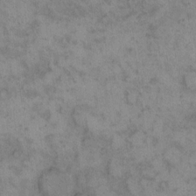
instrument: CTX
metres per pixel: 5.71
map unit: eHh
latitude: 12.3656
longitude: -64.1578
